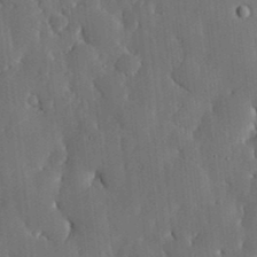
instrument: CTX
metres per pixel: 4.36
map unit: lHvf
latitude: 18.6868
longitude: -113.0836
